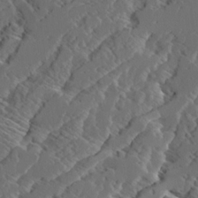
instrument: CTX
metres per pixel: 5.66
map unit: Ave
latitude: 14.5924
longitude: -136.5168
